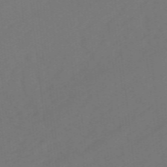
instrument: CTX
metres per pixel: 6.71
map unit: eHb
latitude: -49.3321
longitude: 83.7666
